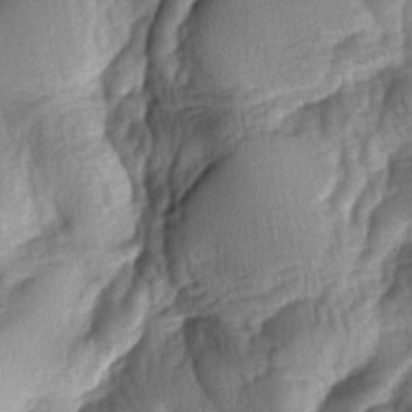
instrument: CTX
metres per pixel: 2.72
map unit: lAa
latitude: -6.2361
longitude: -126.8191
